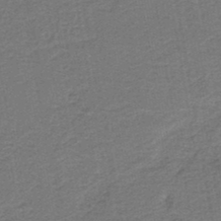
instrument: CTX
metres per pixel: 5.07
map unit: lHb
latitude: -39.8045
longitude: 54.7841
